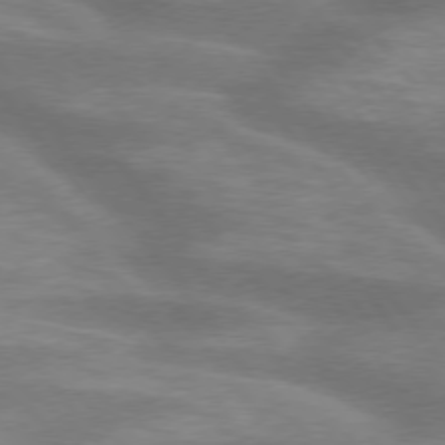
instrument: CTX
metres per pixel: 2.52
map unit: lApd
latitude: 75.3104
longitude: -57.6315
